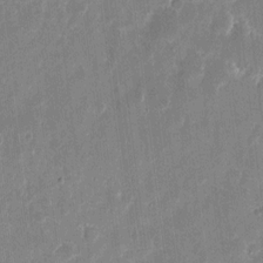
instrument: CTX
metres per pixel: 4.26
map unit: eHh
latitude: 11.3482
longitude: -70.2144
